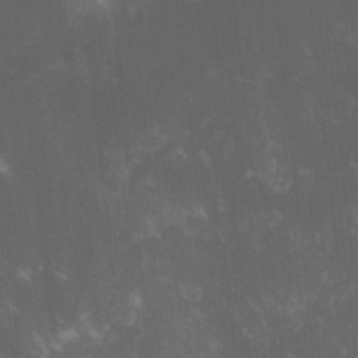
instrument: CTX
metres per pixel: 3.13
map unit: lHvf
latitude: -14.8408
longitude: -101.7639
